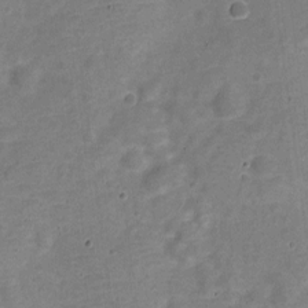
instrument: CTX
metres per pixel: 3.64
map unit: Nve
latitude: -22.7463
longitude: 105.0864
